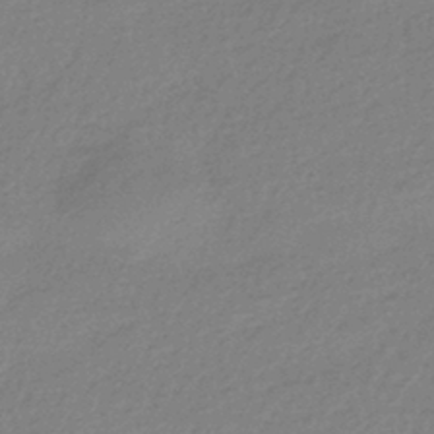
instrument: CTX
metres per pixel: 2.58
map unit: HNhu
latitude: -42.5951
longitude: 93.2187
